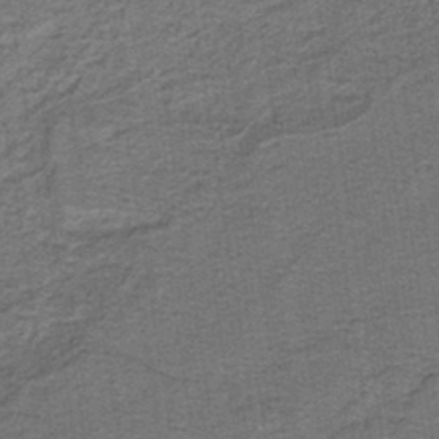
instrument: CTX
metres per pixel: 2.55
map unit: lHb
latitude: -41.0108
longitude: 55.3699
